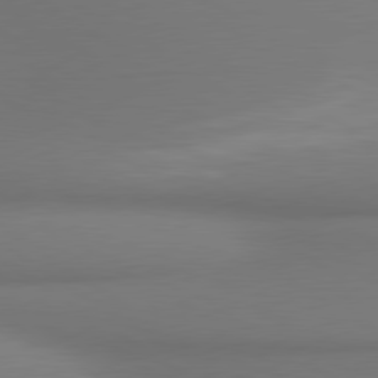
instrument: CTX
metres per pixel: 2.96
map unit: lApd
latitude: 80.0255
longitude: 175.8800
